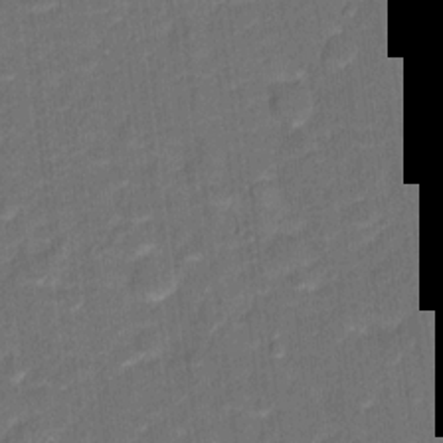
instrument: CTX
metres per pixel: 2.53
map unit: Hto
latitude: 15.1970
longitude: -39.4993
